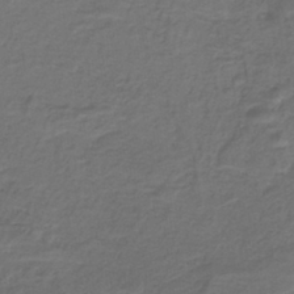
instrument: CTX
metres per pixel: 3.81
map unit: lHb
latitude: -39.0298
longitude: 57.8233
